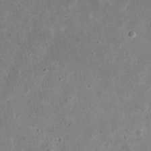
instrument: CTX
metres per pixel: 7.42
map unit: eHh
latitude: 21.7639
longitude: -68.2712
